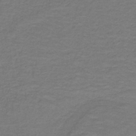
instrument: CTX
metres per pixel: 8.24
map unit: lHb
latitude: -41.8611
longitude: 53.8044
